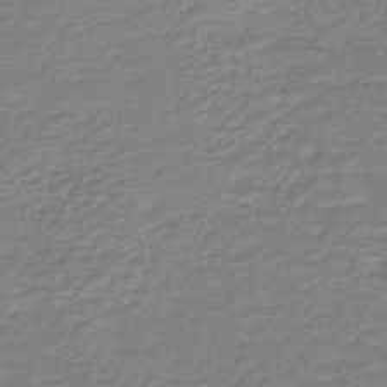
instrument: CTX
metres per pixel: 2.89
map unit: HNb
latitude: -40.6896
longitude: 51.1242
